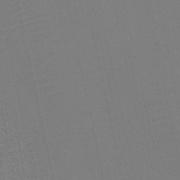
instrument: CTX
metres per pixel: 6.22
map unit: HNb
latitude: -52.3495
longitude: -48.1956
